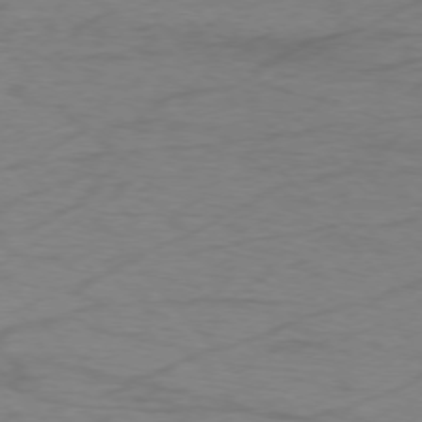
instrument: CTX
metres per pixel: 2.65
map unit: Ap
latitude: -76.2362
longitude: -69.8772
